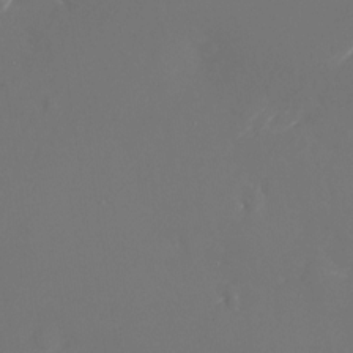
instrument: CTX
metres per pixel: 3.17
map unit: Nhu
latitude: -24.7841
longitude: -72.3279
